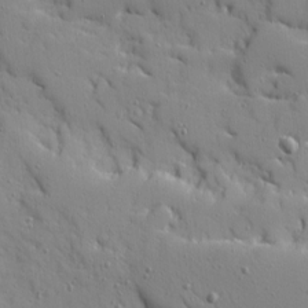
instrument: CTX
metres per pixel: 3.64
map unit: Ave
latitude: 10.4790
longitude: -101.5938
